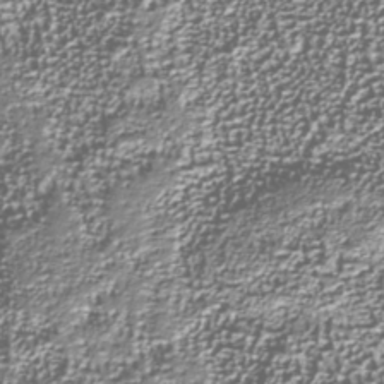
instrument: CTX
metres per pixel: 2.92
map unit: Nhu
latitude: -37.8989
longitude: -82.2711
